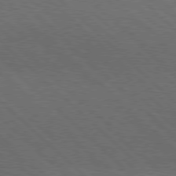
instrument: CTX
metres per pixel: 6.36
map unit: Hpe
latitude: 77.6127
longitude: -127.5749
